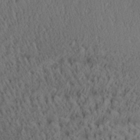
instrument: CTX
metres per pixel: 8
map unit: Aa
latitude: 27.5938
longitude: -137.8773
